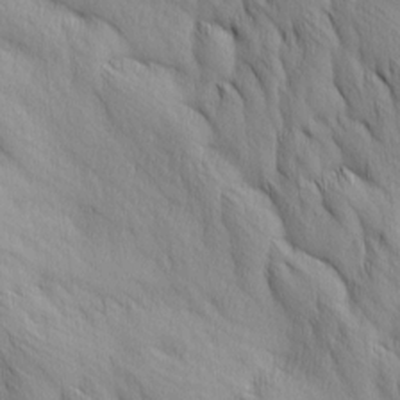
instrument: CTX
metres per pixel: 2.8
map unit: Ave
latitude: 12.6869
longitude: -105.8962
